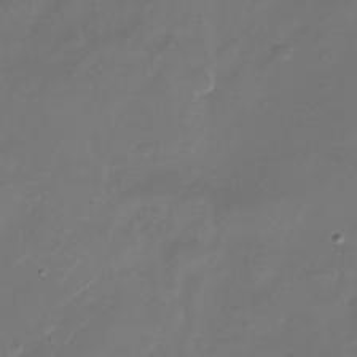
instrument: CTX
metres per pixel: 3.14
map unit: Nhu
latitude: -28.3306
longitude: -72.4223
